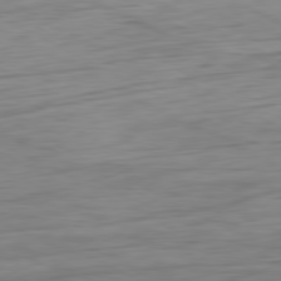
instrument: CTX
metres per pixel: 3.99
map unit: Ap
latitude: -80.6330
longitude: -61.1025
